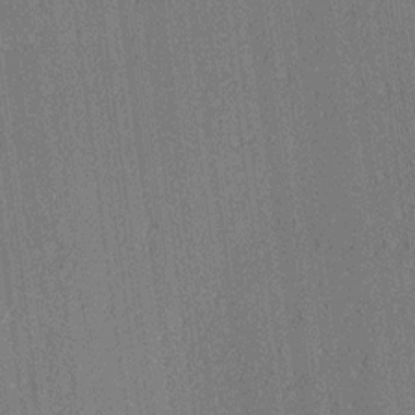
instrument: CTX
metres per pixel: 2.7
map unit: lAa
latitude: 12.4034
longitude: -107.5749
